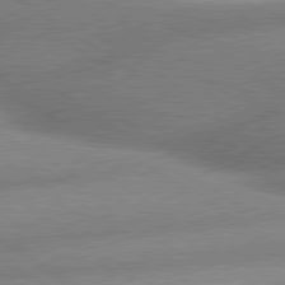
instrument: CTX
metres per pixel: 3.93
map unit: lApd
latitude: 80.1011
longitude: -161.6505
